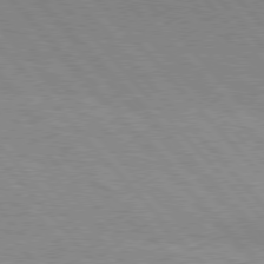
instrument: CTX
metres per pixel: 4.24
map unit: Hpe
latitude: 76.9702
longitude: -153.5560
